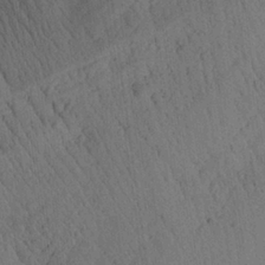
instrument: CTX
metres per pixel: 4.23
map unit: Aa
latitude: 26.3467
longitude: -141.5938
